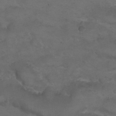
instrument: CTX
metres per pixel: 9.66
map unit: Nhu
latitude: 24.9324
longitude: -52.0633
